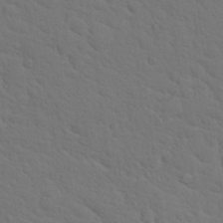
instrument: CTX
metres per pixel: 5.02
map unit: Hto
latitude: 18.6301
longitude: -34.0255
